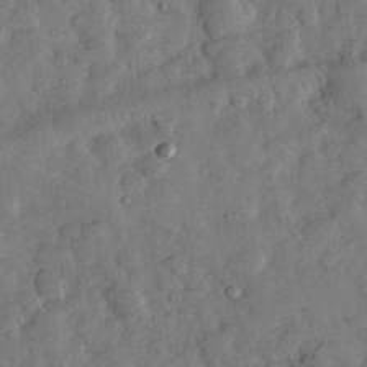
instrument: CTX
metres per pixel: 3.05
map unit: eHh
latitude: 34.7435
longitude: -69.2915
